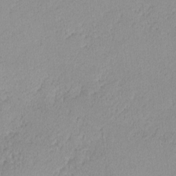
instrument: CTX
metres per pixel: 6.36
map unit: lHvf
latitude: -14.5196
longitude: -102.4979
